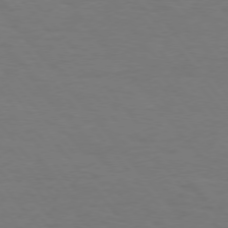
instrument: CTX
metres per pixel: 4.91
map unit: Hpe
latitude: 74.9514
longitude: -132.1767
